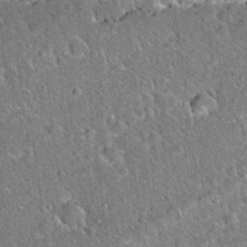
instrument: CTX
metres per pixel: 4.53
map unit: Hto
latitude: 19.8205
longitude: -50.3845
